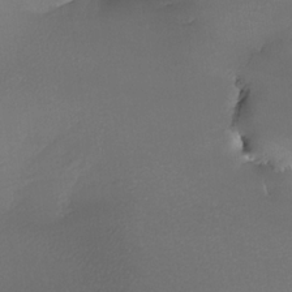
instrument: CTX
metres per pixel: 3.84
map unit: Nhe
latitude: -32.4629
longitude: -117.5371
